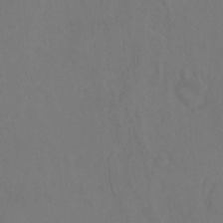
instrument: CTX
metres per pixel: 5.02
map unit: Ht
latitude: 1.7827
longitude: -34.4601
